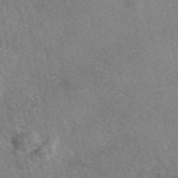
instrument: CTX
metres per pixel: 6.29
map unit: eAb
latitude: 48.6490
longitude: 110.7841
